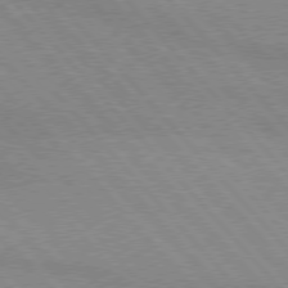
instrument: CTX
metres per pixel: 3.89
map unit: lApd
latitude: 76.3656
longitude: -86.4412
